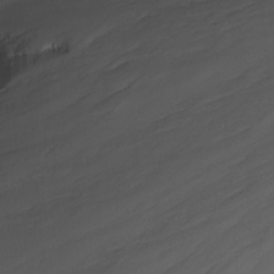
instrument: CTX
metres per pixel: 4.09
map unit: Nhu
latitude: -7.7288
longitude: -68.8569
